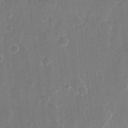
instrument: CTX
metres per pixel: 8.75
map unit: eHh
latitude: 12.4412
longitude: -72.7813
